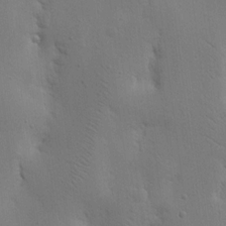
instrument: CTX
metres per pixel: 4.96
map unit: Nhu
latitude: 16.4979
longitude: -78.2334
